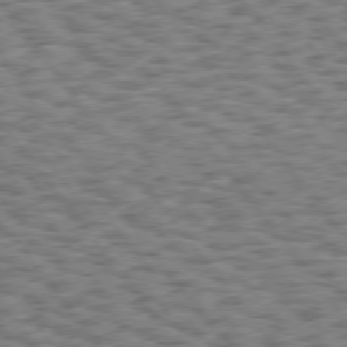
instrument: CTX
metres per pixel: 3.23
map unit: Hpe
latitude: 75.1970
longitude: -134.5923
